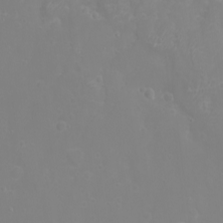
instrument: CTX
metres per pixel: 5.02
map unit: eHh
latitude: -3.0297
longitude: -75.4993
